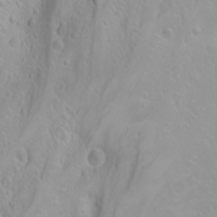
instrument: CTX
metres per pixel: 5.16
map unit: Nhu
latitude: -4.5007
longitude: -85.7072
